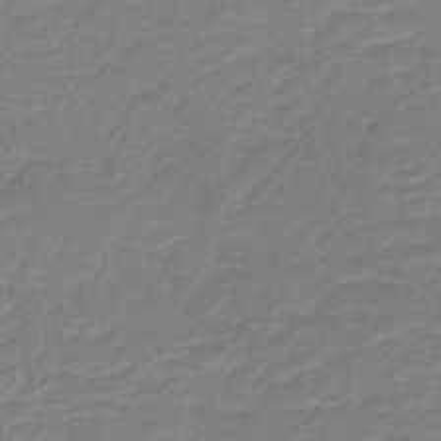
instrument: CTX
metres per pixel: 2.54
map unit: HNb
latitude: -40.7274
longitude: 51.0864
